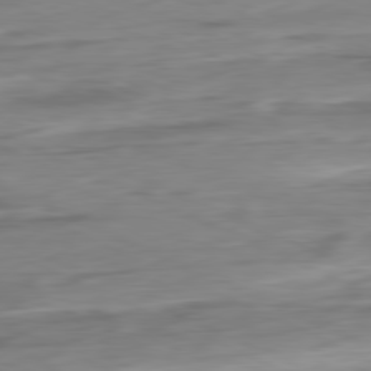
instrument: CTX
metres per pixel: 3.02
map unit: Ap
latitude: -81.1998
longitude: -68.0444
